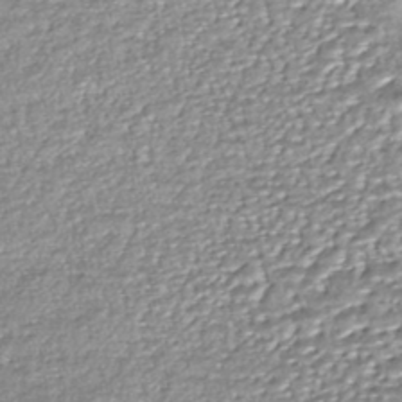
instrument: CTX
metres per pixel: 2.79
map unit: HNhu
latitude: -45.7856
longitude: 105.5399
